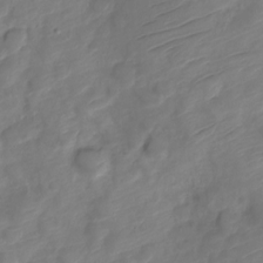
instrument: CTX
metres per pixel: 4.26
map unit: Nve
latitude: -19.5210
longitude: 108.0283
